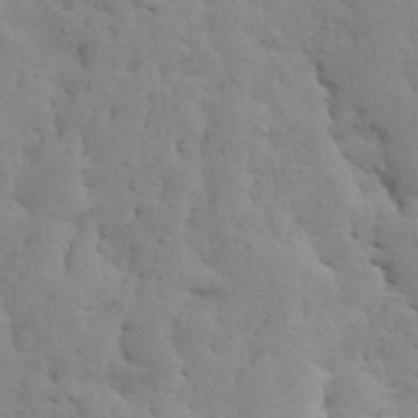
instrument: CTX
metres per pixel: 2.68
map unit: Ave
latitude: 13.6316
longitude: -133.0458
